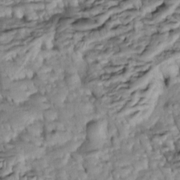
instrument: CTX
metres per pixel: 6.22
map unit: Htu
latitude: -5.5210
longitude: 154.3873
